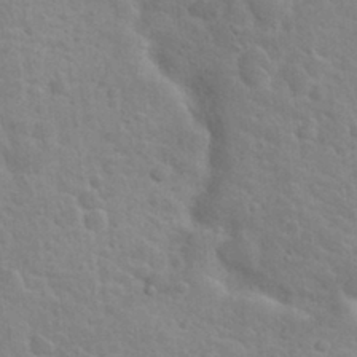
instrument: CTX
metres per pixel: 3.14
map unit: Hto
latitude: 21.8584
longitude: -47.4994
